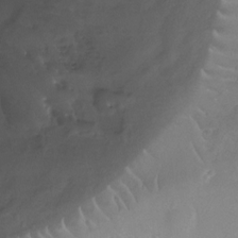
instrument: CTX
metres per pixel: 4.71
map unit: Ht
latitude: -8.8408
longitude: -20.1767
